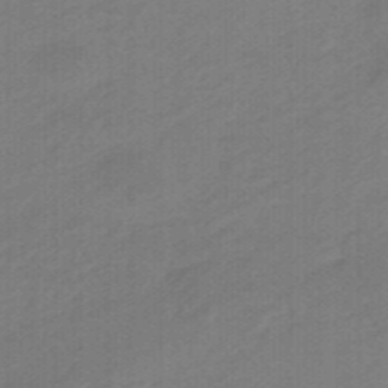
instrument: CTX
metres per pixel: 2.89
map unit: eHb
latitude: -47.1809
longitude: 89.1998
